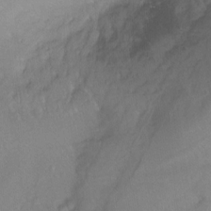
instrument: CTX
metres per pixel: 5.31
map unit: Ht
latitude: -15.3132
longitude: -43.8206
